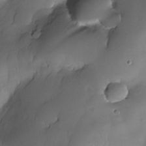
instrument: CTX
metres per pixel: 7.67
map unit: Nhe
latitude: -30.8975
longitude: -140.3467
